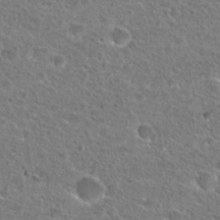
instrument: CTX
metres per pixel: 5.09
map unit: Hto
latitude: 25.4993
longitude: -46.0822
